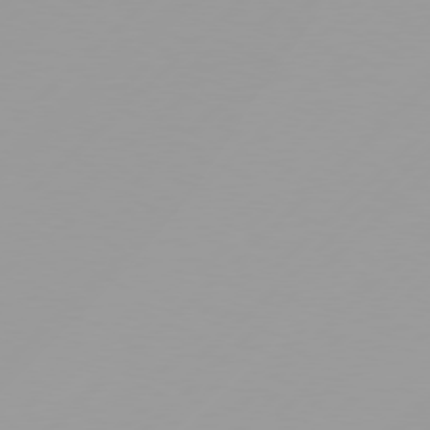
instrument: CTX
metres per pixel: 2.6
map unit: Hpe
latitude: 77.7071
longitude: -138.2333
